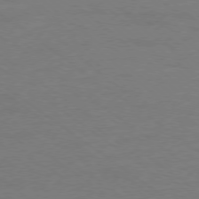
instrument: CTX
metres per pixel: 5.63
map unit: Ap
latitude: -78.8408
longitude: -55.3670
